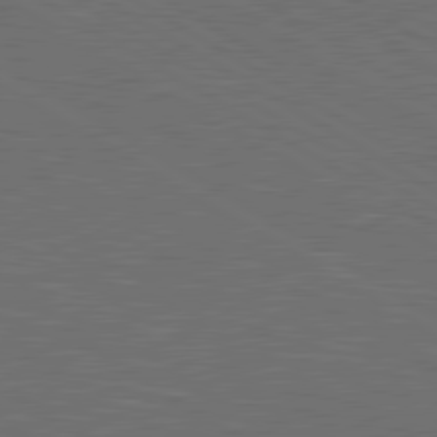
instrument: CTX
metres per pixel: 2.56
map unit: lApd
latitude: 80.4979
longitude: 118.1228
